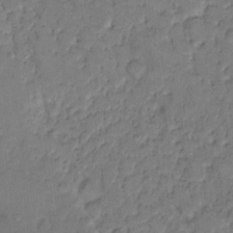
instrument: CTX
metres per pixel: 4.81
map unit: eHh
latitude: 8.9703
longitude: -62.7436
